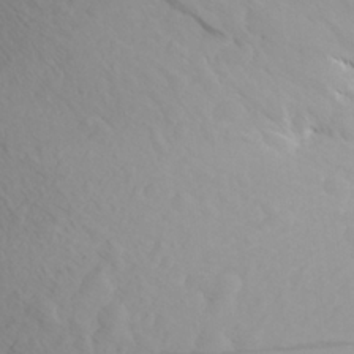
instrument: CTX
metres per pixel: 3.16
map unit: Aa
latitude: 26.9325
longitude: -144.5546
